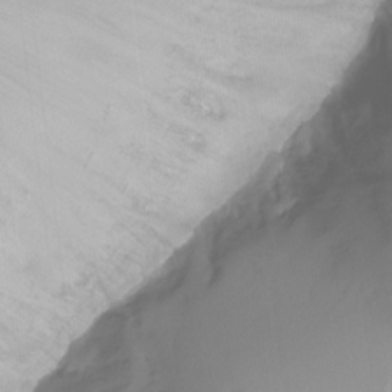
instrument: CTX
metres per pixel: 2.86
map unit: Nhu
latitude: -28.0850
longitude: -79.4238
